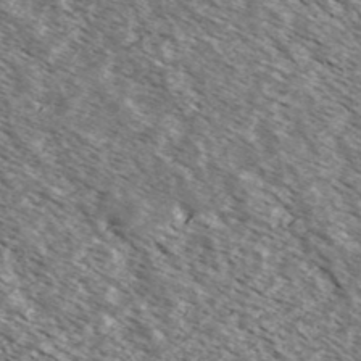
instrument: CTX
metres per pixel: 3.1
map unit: Ave
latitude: 37.7072
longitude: -109.8961
